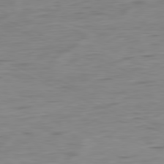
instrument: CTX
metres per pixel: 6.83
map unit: Ap
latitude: -81.0487
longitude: -81.5560
